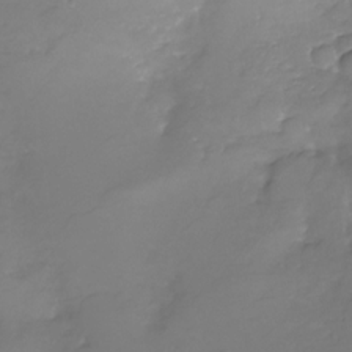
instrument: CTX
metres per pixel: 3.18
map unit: Nhu
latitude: -25.9178
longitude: -57.6127
